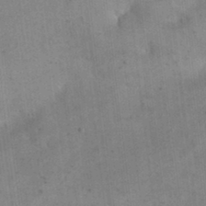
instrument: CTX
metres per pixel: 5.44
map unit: eHh
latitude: 24.2900
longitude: -65.2726
